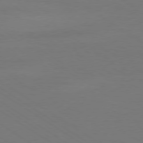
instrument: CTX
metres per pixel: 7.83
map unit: Ap
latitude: -79.6344
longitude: -54.8758
